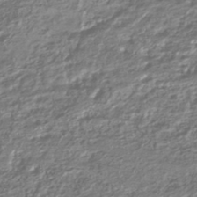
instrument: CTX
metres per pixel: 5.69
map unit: HNhu
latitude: -44.7085
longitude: 97.5399
